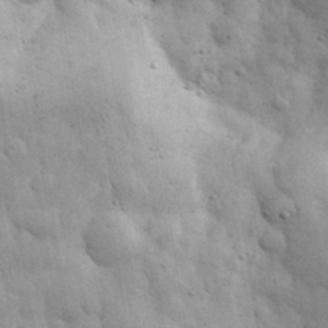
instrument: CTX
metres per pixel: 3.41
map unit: eHh
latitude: 33.6316
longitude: -69.9339
